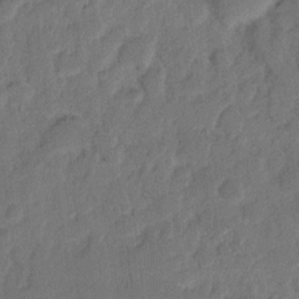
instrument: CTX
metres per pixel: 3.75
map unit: eHh
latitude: 8.8569
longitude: -65.1970
